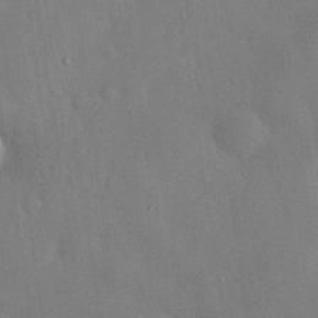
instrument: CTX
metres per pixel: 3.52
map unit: Nhu
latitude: 28.0255
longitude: -70.1389
